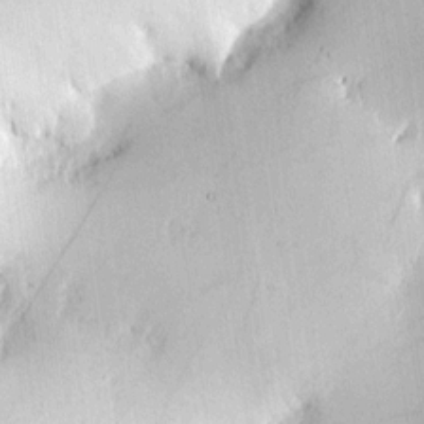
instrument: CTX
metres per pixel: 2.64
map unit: HNhu
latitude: 6.2522
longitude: 14.7086
